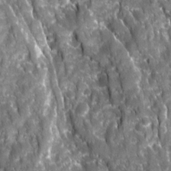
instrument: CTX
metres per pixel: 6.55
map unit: Ave
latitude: 16.3467
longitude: -131.4049
